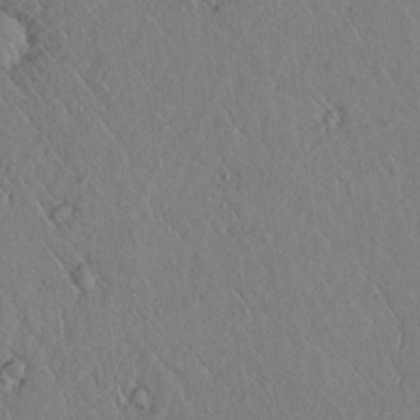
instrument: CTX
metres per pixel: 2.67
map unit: lAvf
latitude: 6.1956
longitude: 159.5588
